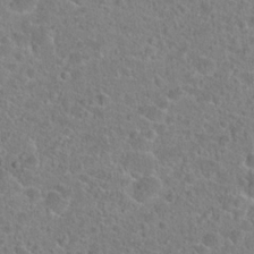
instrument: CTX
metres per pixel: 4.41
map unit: Hto
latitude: 22.8947
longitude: -45.5182
